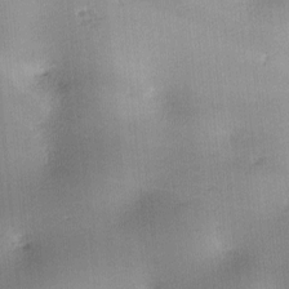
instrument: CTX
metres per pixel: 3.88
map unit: lAa
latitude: -10.1795
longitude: -124.5923
